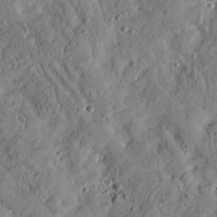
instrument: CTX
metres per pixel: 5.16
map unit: Htu
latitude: -2.8219
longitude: 174.6140
